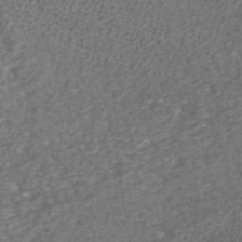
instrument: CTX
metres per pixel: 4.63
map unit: ANa
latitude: 37.1592
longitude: 15.5022
